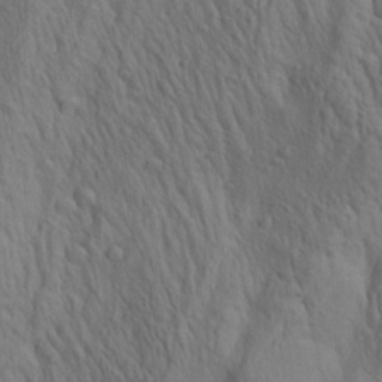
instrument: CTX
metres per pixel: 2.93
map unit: lAa
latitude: 22.3278
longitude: -138.0444
